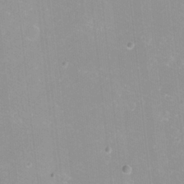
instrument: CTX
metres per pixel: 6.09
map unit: eHh
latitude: -12.2929
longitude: -61.2159
